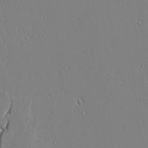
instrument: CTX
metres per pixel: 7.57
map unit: lAvf
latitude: 24.0822
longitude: -110.2334
